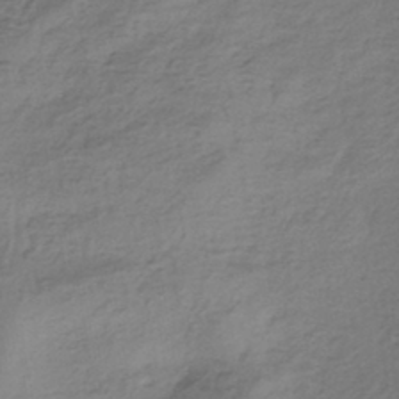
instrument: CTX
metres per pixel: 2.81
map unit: HNhu
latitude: -42.8785
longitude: 103.2376
